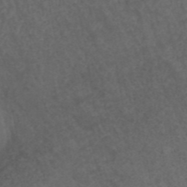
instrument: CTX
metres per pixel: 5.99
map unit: ANa
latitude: 42.8380
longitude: 28.3495
